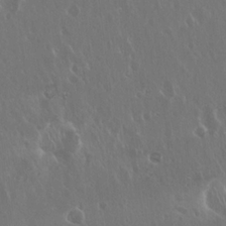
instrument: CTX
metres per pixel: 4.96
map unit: Hto
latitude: 19.1970
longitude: -56.8757
